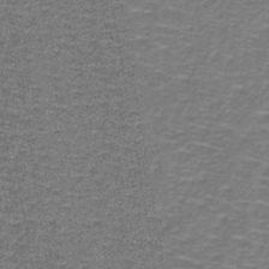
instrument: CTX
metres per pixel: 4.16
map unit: lHb
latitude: -40.4440
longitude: 58.8407
